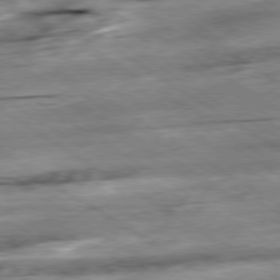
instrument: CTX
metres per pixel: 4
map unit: Hpe
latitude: -79.4265
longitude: -21.1214
